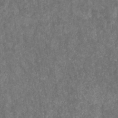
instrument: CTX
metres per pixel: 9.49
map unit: eHb
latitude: -29.8611
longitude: 69.2376
